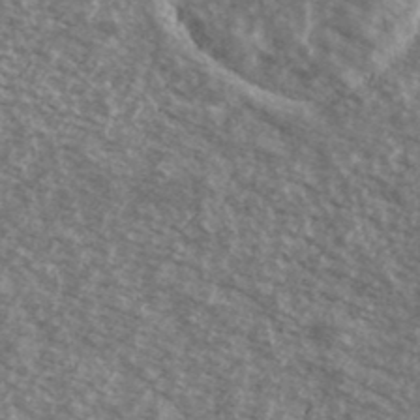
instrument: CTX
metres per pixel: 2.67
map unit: Ave
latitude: 39.2726
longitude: -110.9703
